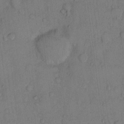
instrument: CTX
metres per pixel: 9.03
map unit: Hto
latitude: 10.3656
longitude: -58.4979
